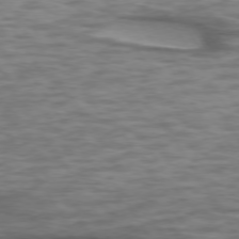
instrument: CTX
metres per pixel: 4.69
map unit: lApd
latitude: 74.5924
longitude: -50.8569
